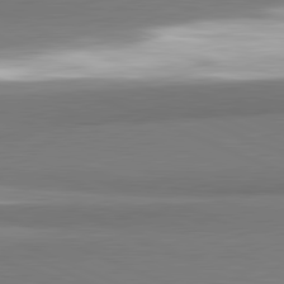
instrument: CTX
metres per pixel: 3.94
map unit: lApd
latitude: 81.7639
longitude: 165.8801
